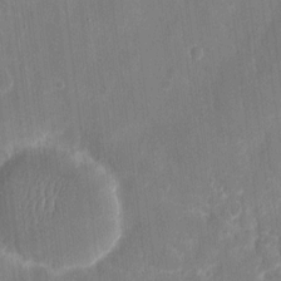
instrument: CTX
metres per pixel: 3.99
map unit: eHh
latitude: 8.4034
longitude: -69.6505
